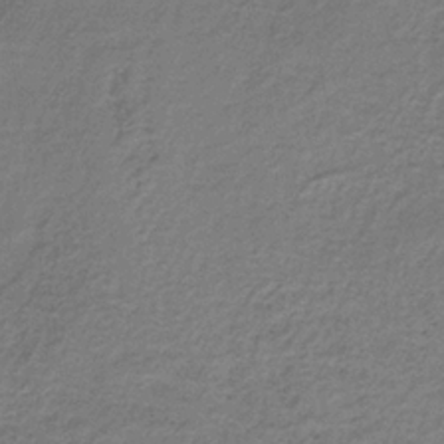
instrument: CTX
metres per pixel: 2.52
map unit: lHb
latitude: -34.6896
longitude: 61.7478
